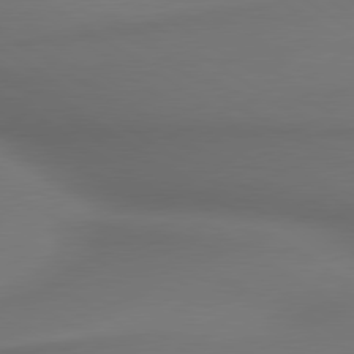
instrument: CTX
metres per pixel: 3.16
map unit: lApd
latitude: 79.9150
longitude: -174.2901
